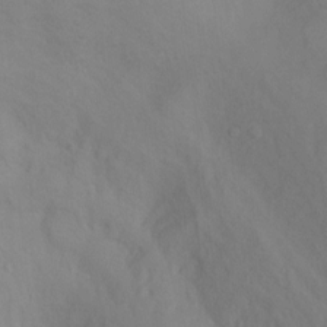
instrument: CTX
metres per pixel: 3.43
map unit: Ht
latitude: 2.0822
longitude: -36.2712
